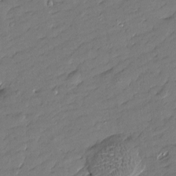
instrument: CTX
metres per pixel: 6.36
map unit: Htu
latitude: -7.5966
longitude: 176.7463
